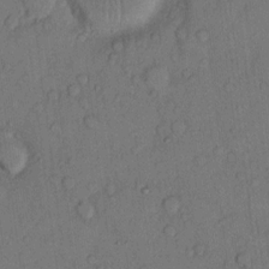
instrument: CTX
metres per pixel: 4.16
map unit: Hto
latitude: 10.4979
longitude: -58.5168
